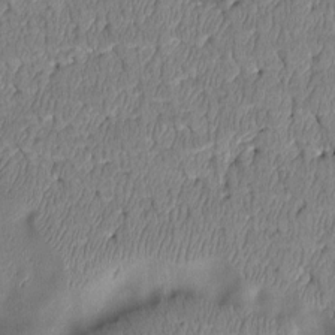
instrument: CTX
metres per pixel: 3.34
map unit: Htu
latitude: 3.7638
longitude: 149.4833
